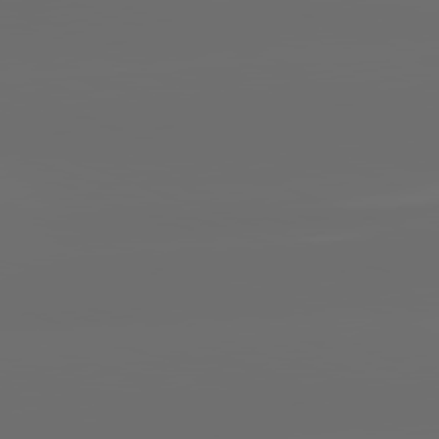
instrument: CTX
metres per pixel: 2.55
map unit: lApd
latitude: 82.1577
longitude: -166.0444
